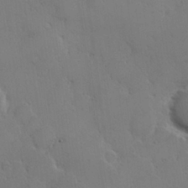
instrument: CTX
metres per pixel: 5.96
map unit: Hve
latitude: 26.6491
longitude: 150.5763
